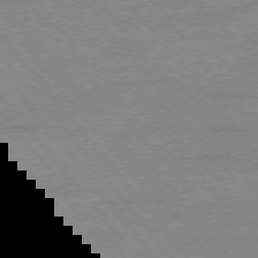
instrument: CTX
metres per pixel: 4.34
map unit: Ap
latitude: -76.3873
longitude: -84.7057
